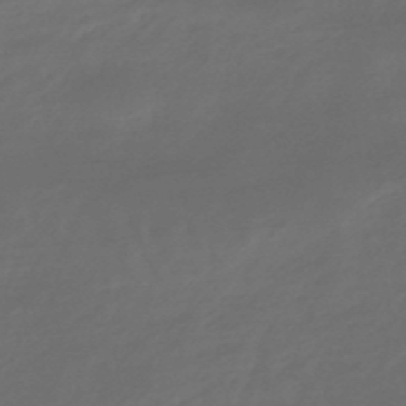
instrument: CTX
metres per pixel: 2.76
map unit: lHb
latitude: -47.9178
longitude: 82.0661
